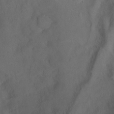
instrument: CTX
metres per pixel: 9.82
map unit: Ht
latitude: 1.4426
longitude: -35.7827
